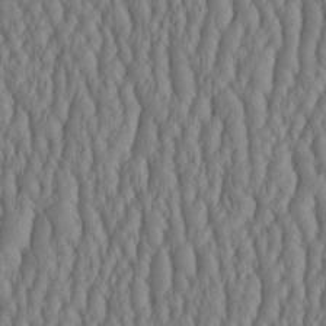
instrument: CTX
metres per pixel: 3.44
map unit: HNhu
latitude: -3.1809
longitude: 13.5210
